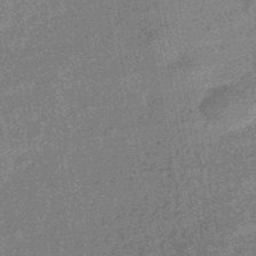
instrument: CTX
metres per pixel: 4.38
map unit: eHb
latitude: -44.0472
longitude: 88.7841
